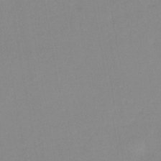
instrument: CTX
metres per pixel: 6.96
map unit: HNb
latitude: -35.4076
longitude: 51.6155
